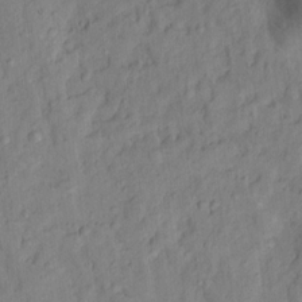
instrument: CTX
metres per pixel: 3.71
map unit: Nhu
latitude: 14.4979
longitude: -30.7436
